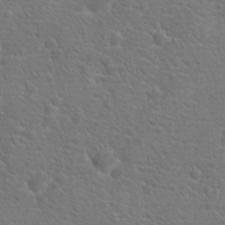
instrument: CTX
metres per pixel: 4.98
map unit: Hto
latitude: 18.3278
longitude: -42.0822
